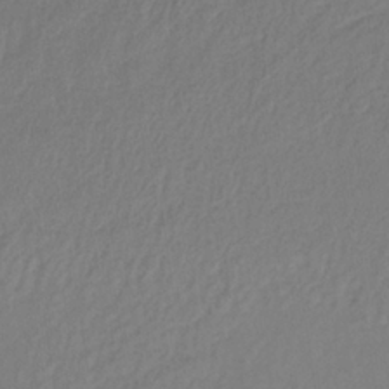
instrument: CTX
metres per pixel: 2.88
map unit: lHb
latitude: -36.4062
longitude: 70.3684
